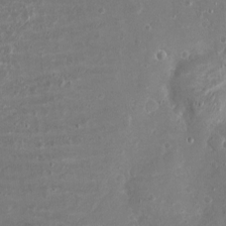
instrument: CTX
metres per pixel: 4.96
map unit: eHh
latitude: -3.6154
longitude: -75.0270
